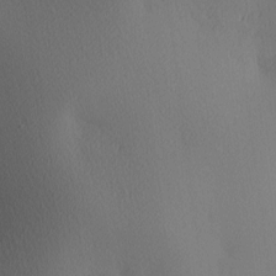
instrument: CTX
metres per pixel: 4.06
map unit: lAa
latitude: 3.4237
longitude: -116.9703
